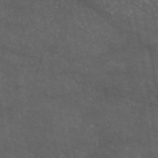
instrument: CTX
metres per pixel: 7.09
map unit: eAb
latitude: 46.5357
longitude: 119.1431
